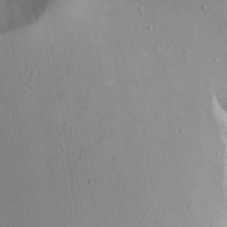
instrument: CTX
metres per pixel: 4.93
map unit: Aa
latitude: 18.4034
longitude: -126.6302
